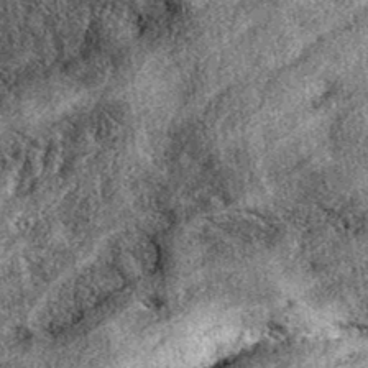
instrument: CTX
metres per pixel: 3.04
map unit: eAb
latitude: 38.7624
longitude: 109.2187
